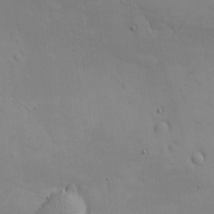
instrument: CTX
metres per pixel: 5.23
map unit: eHh
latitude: -9.2187
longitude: -66.9135
